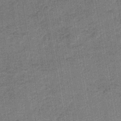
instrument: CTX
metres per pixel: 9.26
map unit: HNb
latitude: -35.7855
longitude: 59.1053
